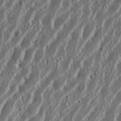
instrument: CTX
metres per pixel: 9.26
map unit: eHh
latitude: 34.6301
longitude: -132.1578
